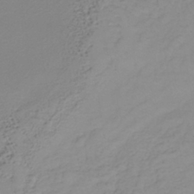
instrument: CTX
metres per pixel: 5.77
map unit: lHb
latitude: -38.4440
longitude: 70.3873
